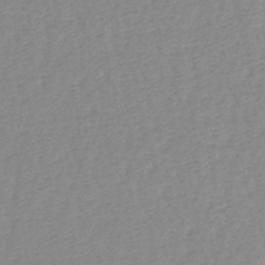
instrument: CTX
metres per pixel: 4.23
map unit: lHb
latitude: -44.2928
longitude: 78.6707
